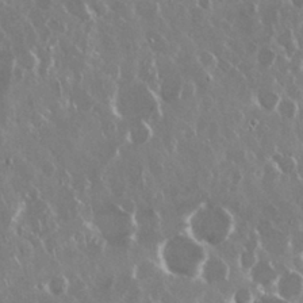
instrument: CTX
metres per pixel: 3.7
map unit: Nhu
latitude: 29.5371
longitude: -60.4223
